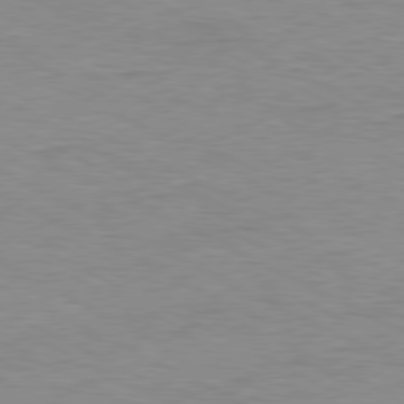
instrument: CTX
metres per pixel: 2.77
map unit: Ap
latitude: -80.8975
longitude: -85.7639
